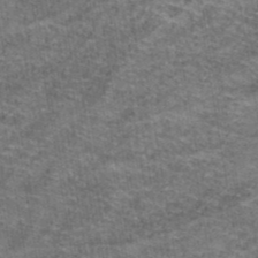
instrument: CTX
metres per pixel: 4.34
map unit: Hto
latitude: 39.7072
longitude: -42.4412
